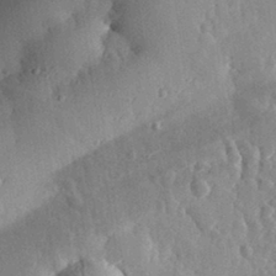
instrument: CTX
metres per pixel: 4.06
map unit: eHh
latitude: 31.8395
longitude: -80.4601
